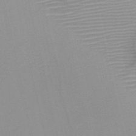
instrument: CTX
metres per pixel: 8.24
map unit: HNb
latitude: -46.1417
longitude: -41.5938
